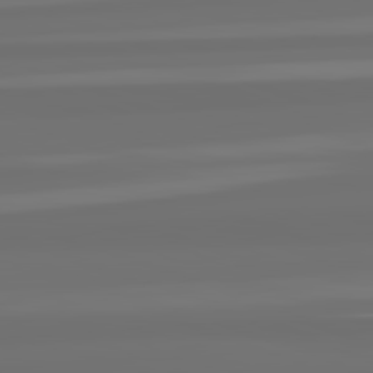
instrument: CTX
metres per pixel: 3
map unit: lApd
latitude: 82.5167
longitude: -177.5182
